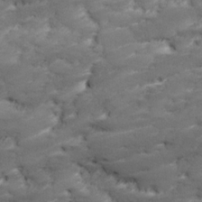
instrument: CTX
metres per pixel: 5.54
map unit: Ave
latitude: 17.4993
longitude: -135.8961
